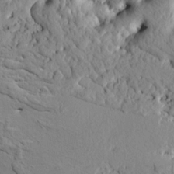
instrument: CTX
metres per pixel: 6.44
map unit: HNhu
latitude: 11.6505
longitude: 23.3888
